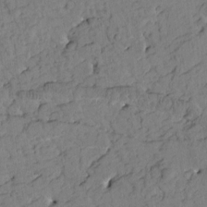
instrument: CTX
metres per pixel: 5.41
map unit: Htu
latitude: 1.3670
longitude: 177.2565
